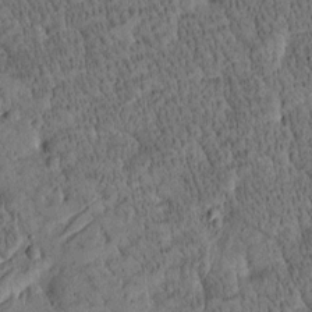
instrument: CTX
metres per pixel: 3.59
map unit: Htu
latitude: -4.2361
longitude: 174.9919
